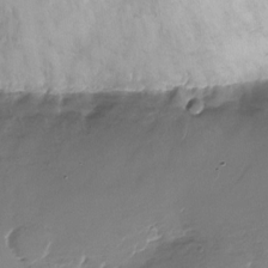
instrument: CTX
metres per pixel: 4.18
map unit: Nhu
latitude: -27.5777
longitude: -78.6302
